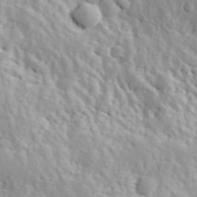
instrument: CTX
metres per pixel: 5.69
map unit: Hve
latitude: 24.9324
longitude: 145.8800
